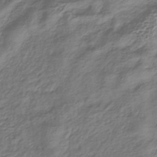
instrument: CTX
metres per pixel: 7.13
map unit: lHb
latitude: -39.3888
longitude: 71.5966
